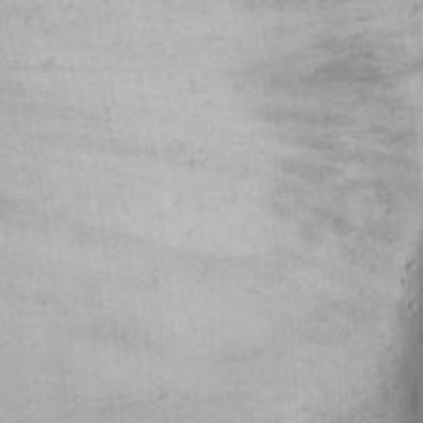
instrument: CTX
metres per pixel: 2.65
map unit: Nhu
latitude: 21.7450
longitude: -70.5546
